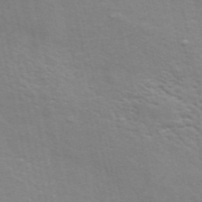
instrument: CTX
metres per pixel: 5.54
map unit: ANa
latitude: 49.2726
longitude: -75.3293
